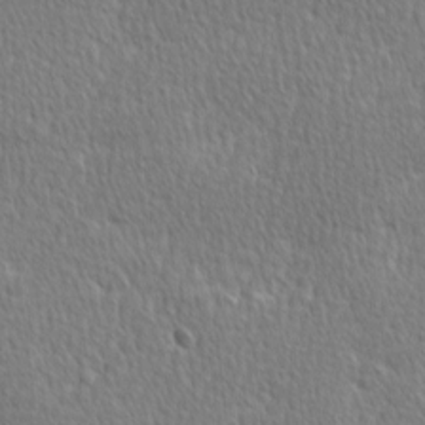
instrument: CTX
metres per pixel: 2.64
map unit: Ave
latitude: -1.0298
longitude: -114.7624
